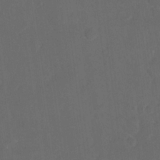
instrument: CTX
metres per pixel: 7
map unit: eHh
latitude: 19.1592
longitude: -64.6679
